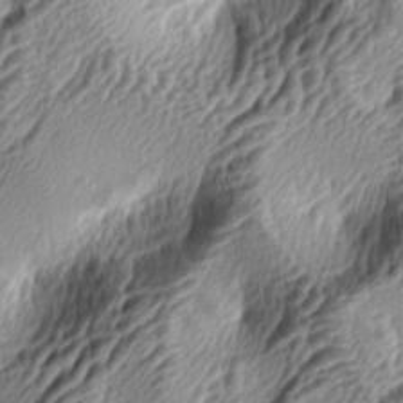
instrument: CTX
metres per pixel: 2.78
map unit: lAa
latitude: -5.2565
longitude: -123.0836
